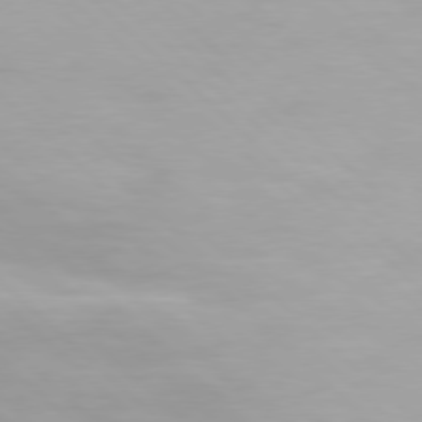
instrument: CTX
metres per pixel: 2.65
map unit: Hpe
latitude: 77.3103
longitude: -165.2159
